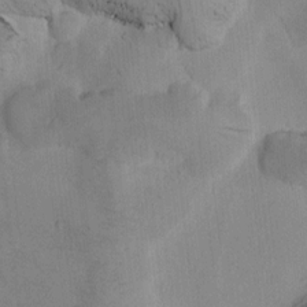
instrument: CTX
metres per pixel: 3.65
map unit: Htu
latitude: -0.7841
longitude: 172.6518
